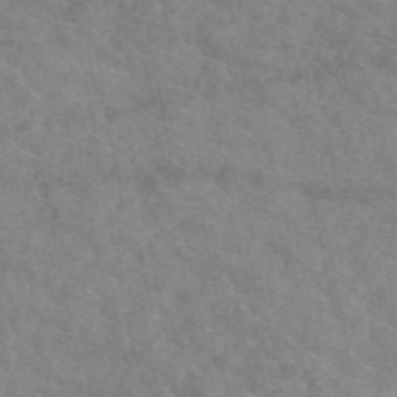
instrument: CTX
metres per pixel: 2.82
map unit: eAb
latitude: 50.2900
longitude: 117.7477
